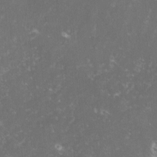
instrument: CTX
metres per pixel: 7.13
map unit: lHvf
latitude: -14.2362
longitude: -99.2725
